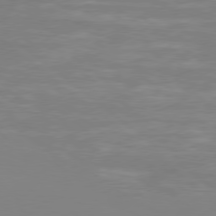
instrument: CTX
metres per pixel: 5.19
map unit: Hpe
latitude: 78.1956
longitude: -126.6869
